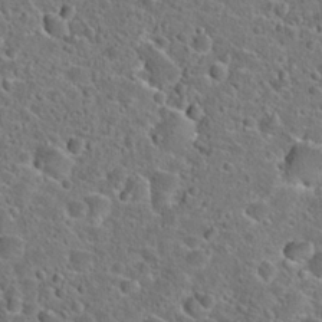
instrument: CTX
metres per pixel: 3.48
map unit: Hto
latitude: 23.5371
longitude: -46.2334
